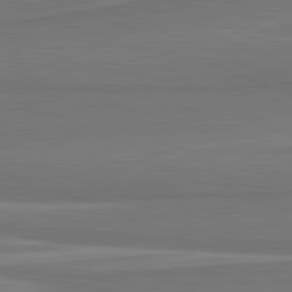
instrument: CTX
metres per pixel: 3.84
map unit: lApd
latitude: 81.8016
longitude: 169.1998
